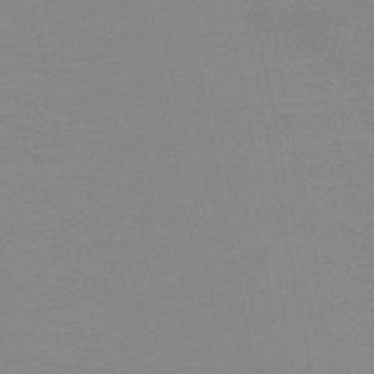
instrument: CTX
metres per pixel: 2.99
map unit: HNb
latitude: -48.5196
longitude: -49.3671
